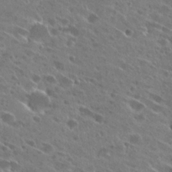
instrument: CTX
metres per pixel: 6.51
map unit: Hto
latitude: 27.4427
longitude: -45.0080
